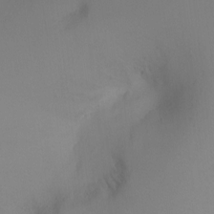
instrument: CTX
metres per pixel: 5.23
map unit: Ht
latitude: -5.3509
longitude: -27.0270
